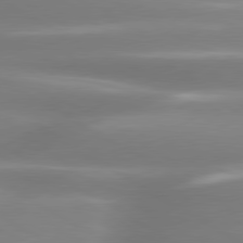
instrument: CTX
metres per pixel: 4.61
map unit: lApd
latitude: 80.1578
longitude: -138.2333
